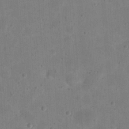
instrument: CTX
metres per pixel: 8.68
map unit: eHh
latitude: 20.9136
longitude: -63.2348
